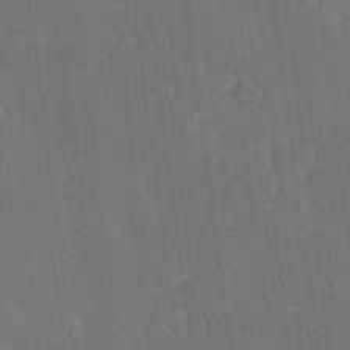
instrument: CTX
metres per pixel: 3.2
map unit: Ave
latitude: 19.2159
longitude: -137.2915
